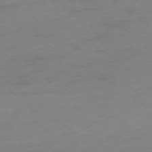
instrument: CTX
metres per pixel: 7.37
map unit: Ap
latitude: -77.8611
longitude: -78.3090
